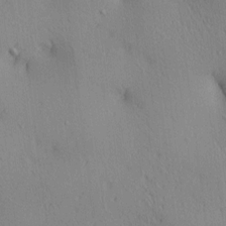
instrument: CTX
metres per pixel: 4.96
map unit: lAa
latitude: 4.3845
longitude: -117.0459
